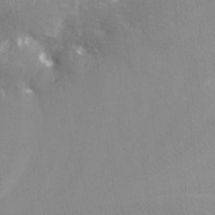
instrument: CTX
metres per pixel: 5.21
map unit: Nve
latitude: -24.8975
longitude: -109.5371
